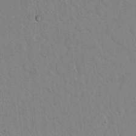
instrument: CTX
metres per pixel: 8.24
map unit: lAvf
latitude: 8.1389
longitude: 169.0297
